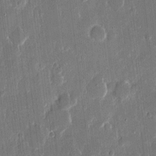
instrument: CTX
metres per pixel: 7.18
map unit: eHh
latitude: 13.8772
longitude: -70.6490
